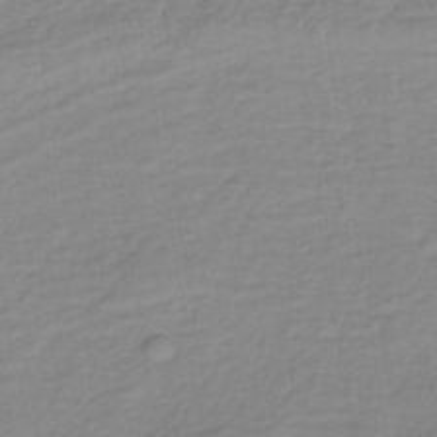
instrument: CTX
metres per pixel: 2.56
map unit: lHb
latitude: -36.0472
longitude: 70.3684
